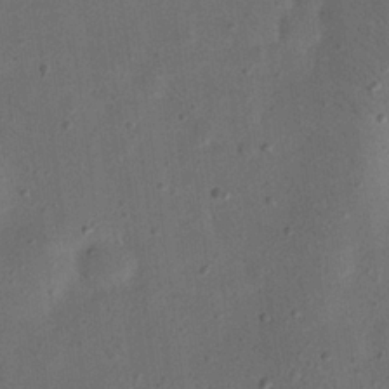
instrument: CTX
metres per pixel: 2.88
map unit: eHh
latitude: 24.0255
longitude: -68.5357
